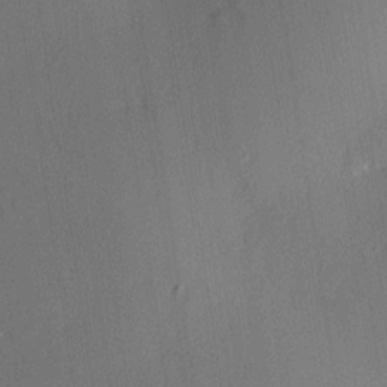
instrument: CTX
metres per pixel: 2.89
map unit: Hve
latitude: 13.7072
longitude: -89.9339
